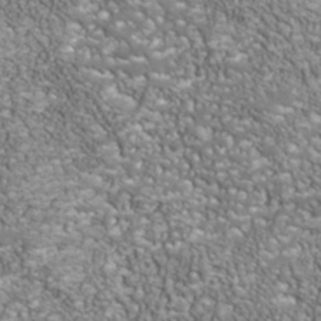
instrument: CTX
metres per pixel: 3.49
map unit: Nhu
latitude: -40.6518
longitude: -84.9892
